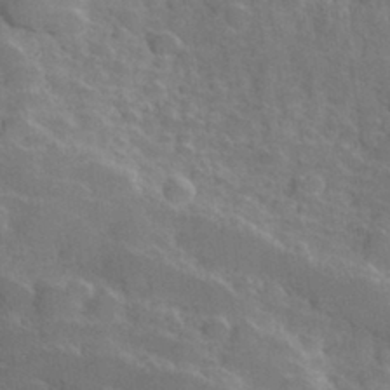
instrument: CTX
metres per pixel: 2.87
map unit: Hve
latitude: 31.4994
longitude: 151.5966
